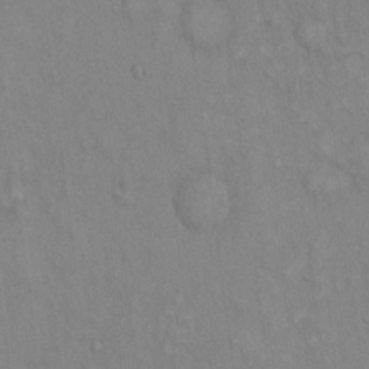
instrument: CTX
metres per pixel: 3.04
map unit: Hto
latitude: 14.5546
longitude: -60.7435
